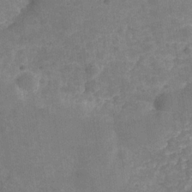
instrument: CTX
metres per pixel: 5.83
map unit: Hve
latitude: -29.6911
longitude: 93.7289
